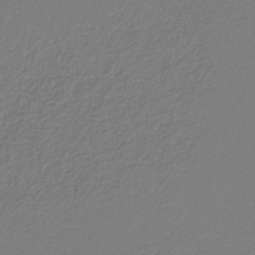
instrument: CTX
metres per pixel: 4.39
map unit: eAb
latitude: -37.7288
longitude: 52.5006
